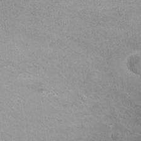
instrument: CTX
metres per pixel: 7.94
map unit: Nhu
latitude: -11.2376
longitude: -37.5182
